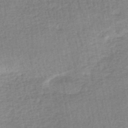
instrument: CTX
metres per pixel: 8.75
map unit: HNhu
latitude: -48.3496
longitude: 101.4265
